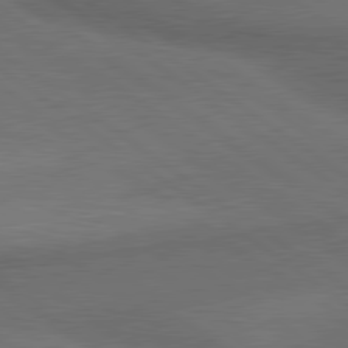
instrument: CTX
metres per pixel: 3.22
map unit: lApd
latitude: 79.9906
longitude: -176.8002
